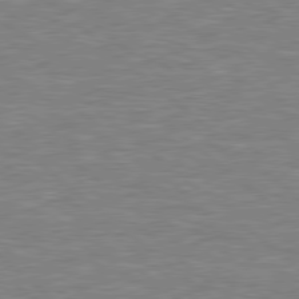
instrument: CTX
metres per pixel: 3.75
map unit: Hpe
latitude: 78.5735
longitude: 179.8044
